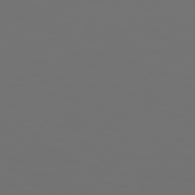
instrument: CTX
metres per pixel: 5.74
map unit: Hpe
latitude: 78.5735
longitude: -175.4615
